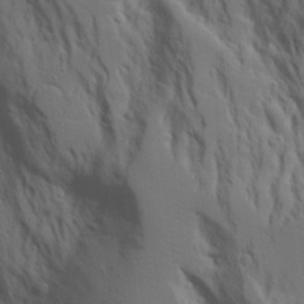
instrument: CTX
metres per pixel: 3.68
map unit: Aa
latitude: 17.7261
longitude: -124.9135
